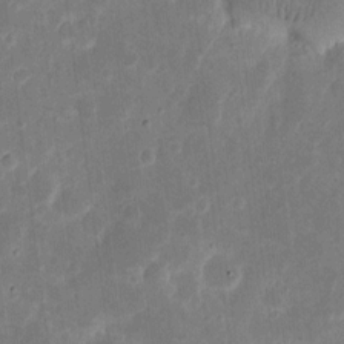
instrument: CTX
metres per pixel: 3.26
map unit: eHh
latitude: 7.6505
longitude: -70.4223
